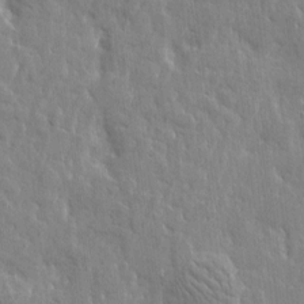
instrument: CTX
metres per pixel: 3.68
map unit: Htu
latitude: -2.2739
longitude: 179.9745
